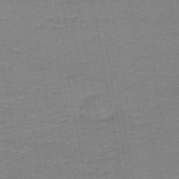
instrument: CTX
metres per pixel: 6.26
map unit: HNb
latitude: -44.6519
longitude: 52.0661
